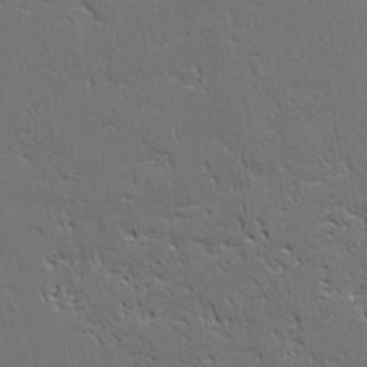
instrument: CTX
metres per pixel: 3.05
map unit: Aa
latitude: 18.9324
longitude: -125.2725
